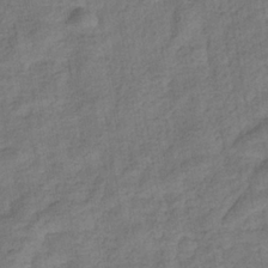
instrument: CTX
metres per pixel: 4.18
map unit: eHb
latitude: -33.0865
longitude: 74.1795
